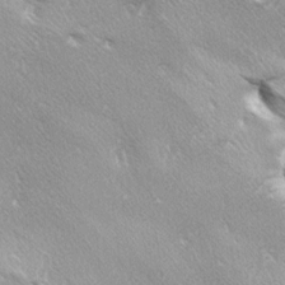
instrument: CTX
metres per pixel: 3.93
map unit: lAa
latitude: -4.1228
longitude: -125.8017
